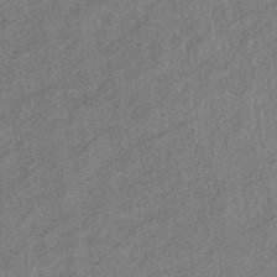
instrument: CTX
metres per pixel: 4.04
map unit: eHb
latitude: -38.5007
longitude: 77.4643
